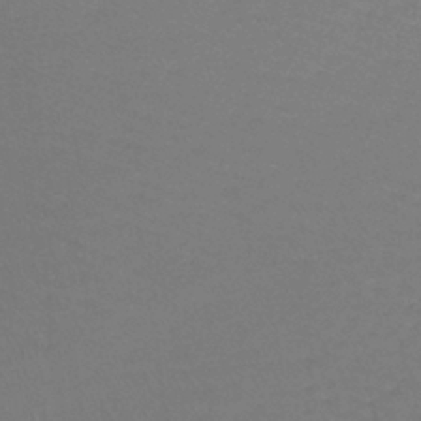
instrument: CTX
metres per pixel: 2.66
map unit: lHb
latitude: -41.9367
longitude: 59.0108
